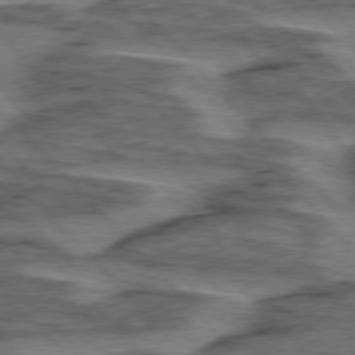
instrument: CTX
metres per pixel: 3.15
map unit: lApd
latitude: 76.2333
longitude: -77.4237
